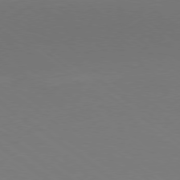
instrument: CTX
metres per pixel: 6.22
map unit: Ap
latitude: -79.2565
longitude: -98.2333
